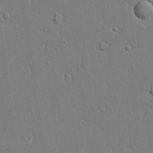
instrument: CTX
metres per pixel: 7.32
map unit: lAvf
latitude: 24.6301
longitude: -109.9339
